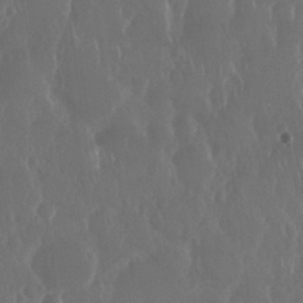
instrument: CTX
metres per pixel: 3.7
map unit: Nhu
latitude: 29.1970
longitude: -57.0836
